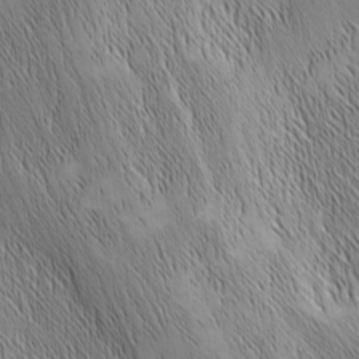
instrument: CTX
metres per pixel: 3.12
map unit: Nhu
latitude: -6.5196
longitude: -152.2901
